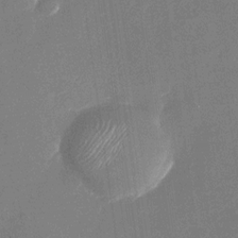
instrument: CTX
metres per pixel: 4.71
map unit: Nhu
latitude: -29.0864
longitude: -75.0647
